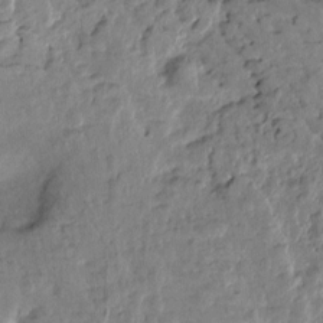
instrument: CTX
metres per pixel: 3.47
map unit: Htu
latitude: 1.2726
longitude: -179.4238
